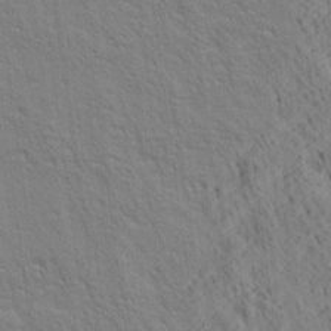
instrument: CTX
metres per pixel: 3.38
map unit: Ave
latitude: 21.2537
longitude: -140.3089
